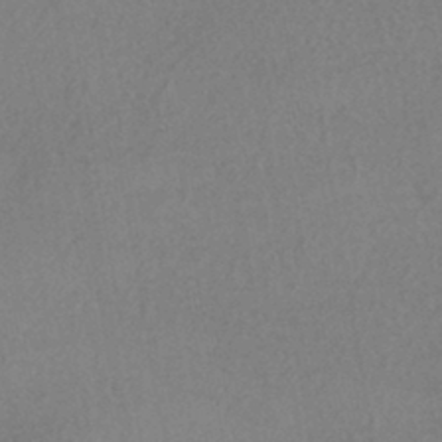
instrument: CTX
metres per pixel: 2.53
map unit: HNhu
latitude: -44.0850
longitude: 94.9730
